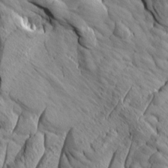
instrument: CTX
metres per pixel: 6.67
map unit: Aa
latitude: 7.1781
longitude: -129.2159
